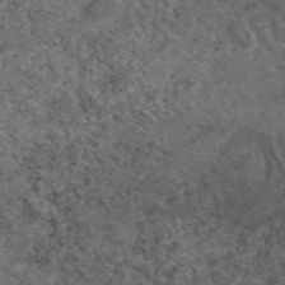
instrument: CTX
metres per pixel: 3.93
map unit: eAb
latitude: 46.3090
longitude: 114.6329
